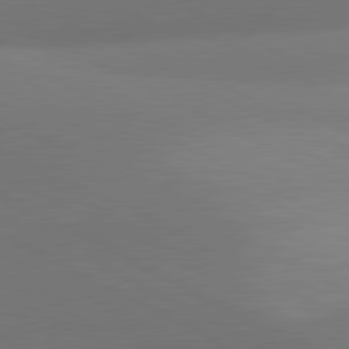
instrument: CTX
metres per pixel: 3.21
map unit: lApd
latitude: 80.9892
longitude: 127.2942
